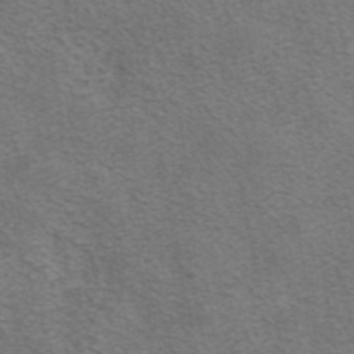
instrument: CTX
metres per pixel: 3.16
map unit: eAb
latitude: 42.1389
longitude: 105.6910
